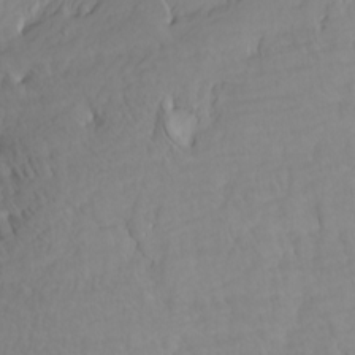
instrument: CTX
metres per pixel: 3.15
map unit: Htu
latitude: -6.6896
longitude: -69.7638
